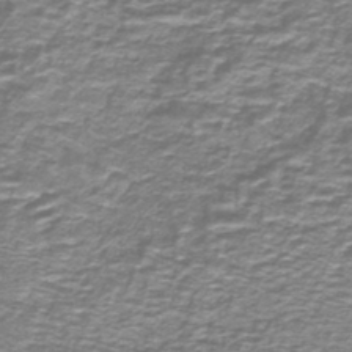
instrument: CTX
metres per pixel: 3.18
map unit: lHb
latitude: -41.2565
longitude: 55.2943
